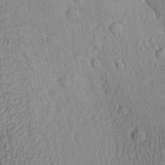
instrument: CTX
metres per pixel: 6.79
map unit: Aa
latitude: 27.3293
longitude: -134.6679
